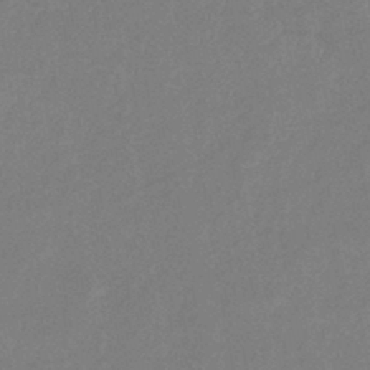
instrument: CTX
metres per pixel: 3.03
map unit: eHb
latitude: -41.1431
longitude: 79.5588
